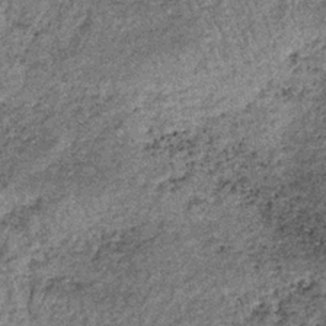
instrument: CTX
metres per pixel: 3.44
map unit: lHb
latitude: -36.5573
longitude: 66.5952
